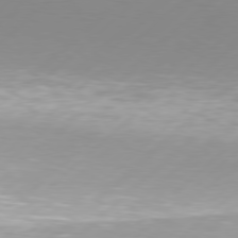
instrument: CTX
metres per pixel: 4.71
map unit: Hpe
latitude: 77.7827
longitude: -131.0270
